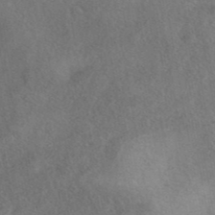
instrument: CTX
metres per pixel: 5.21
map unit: eAb
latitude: 41.3859
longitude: 103.4266
